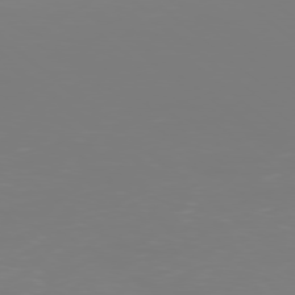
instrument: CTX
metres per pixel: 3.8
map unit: Ap
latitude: -78.8219
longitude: -61.1781
